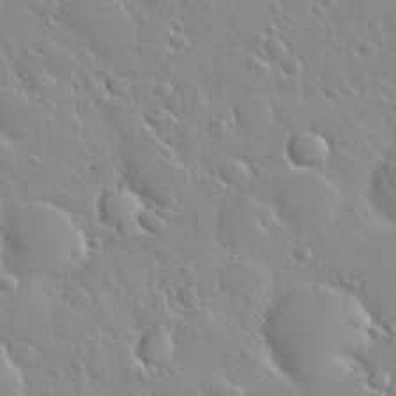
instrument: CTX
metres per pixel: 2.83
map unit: Nhu
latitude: 30.1200
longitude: -55.7638
